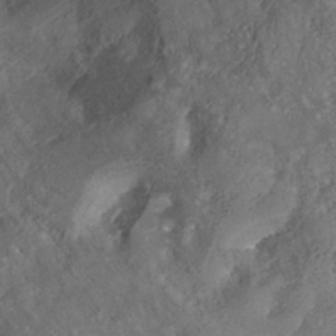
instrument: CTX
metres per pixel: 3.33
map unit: Nhe
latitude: -37.9556
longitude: -117.5182
